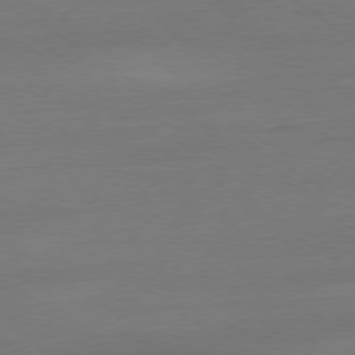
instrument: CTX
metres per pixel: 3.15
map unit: Ap
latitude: -79.4076
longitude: -54.5357
